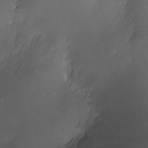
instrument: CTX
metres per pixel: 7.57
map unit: Nhe
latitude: -32.7464
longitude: -116.3467
